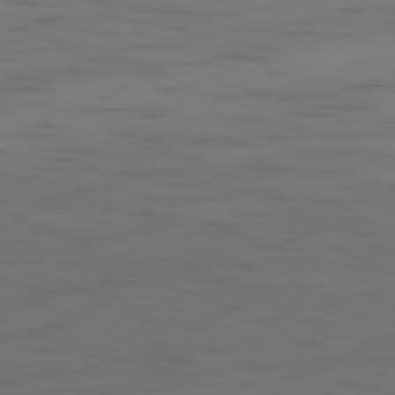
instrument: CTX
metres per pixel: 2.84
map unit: Ap
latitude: -81.0109
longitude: -61.6505
